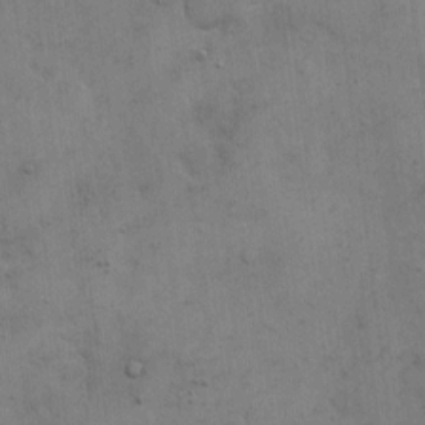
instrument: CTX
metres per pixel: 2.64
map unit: Hto
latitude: 5.4237
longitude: -61.6127
